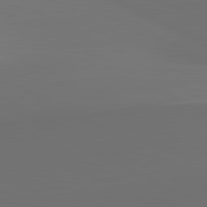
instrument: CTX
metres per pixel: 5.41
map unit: lApd
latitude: 81.6883
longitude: 152.1416
